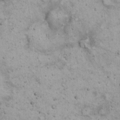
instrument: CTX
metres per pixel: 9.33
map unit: eHh
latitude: 22.0633
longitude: -65.8016
